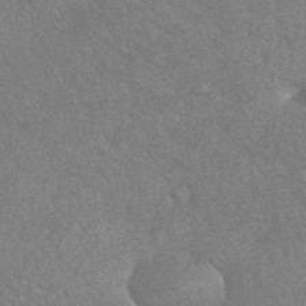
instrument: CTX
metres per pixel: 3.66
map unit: HNhu
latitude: -43.0675
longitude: 92.6141
